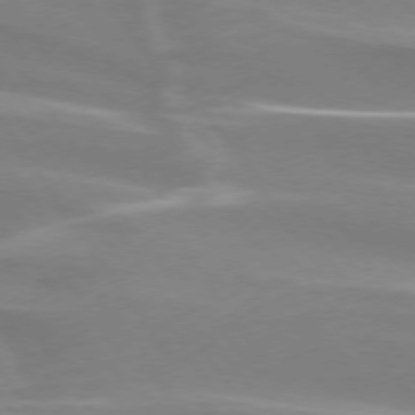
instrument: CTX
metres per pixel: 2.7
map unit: lApd
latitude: 74.0444
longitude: -62.2145
